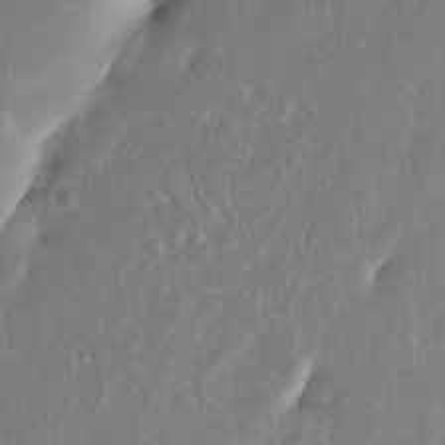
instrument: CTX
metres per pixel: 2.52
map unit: HNhu
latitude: 10.8947
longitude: 24.1228
